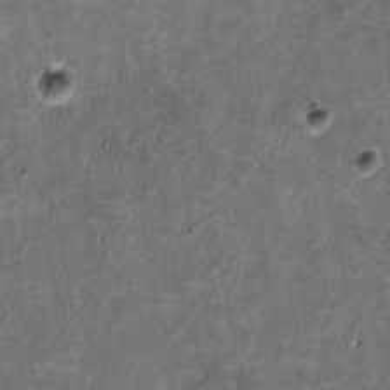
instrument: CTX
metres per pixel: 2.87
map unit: HNhu
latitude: 2.7435
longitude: -4.3467
